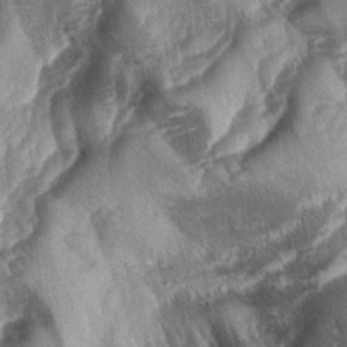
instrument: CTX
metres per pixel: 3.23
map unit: lAa
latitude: -4.3684
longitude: -127.3104
